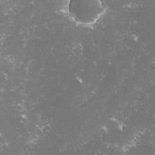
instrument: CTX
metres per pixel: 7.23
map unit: lHvf
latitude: -15.4833
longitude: -101.5371
